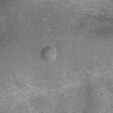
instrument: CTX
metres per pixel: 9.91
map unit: Ht
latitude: 4.4034
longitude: -20.1767
